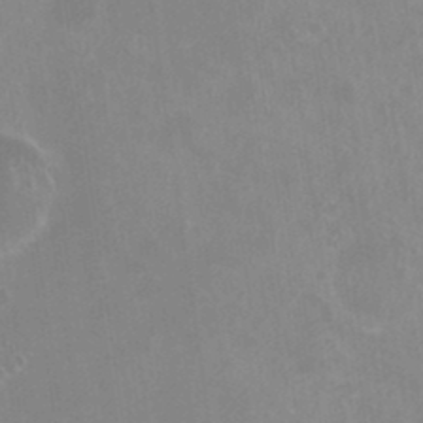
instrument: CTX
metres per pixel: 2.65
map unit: HNhu
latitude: 3.9528
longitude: -1.6505
